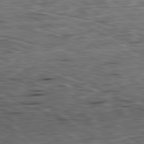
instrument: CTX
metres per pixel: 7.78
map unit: Ap
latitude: -81.1431
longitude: -70.3467
